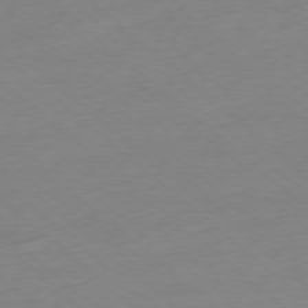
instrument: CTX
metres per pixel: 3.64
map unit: Ap
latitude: -77.8233
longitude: -96.7435
